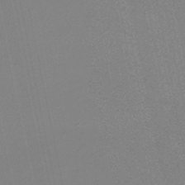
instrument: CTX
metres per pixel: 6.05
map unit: HNb
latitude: -49.3888
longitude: 59.0486
